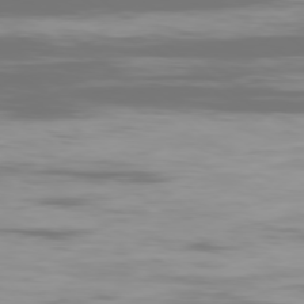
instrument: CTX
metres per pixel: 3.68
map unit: Ap
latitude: -79.4076
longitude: -60.3656
